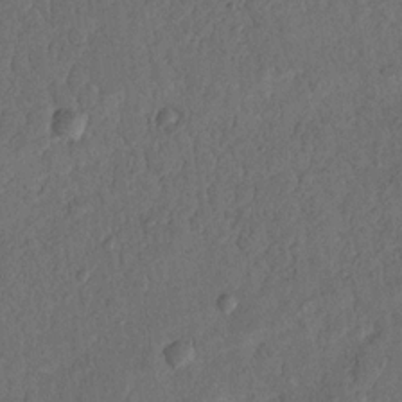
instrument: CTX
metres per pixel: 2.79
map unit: Nhu
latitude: 18.1389
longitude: -77.4804
